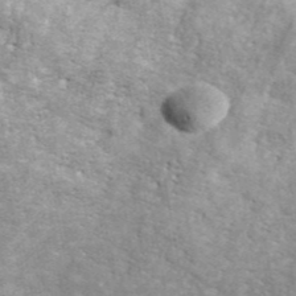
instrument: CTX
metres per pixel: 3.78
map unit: ANa
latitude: 45.3292
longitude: 47.0108
